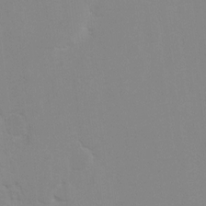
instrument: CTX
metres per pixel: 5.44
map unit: Hto
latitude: 7.6316
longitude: -34.8758
